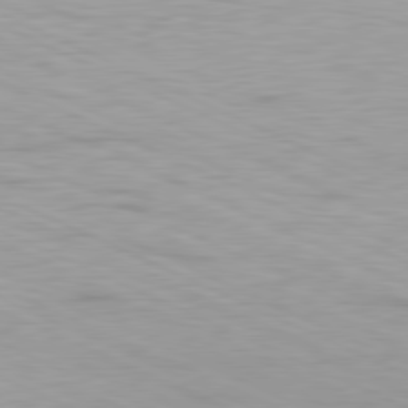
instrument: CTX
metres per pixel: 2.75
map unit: Ap
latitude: -81.4833
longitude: -62.2145
